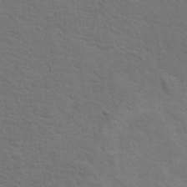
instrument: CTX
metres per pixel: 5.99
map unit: Hto
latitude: 15.6505
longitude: -38.2522
